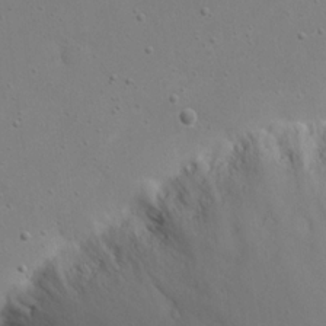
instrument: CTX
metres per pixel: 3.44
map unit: eHh
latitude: 17.2537
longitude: -71.8394
